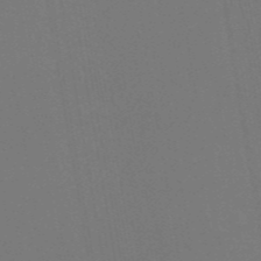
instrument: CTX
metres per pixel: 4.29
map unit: ANa
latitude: 44.3845
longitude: 27.7666
